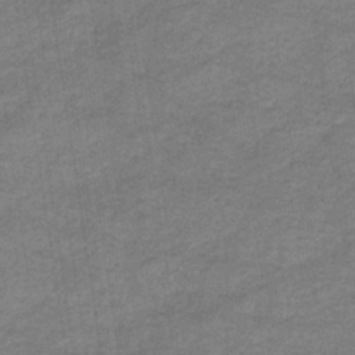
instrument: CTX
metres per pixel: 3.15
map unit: eHb
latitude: -36.8597
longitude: 77.1053
